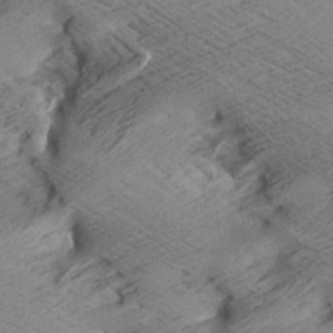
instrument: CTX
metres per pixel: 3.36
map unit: Aa
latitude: 7.3104
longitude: -140.2900
